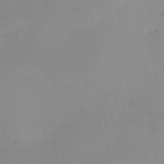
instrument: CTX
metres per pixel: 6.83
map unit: eHh
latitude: -9.3510
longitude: -66.4412
